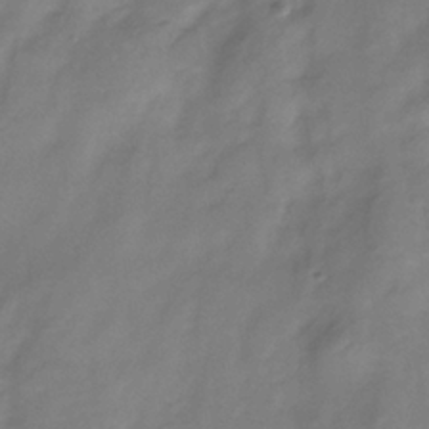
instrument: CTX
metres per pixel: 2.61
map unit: Hve
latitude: -34.6707
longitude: 89.4454
